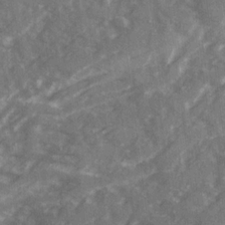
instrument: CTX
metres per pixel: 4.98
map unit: Ave
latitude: 20.1767
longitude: -130.8380
